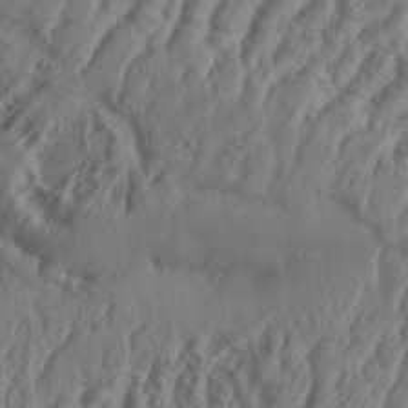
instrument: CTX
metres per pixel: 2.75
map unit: Aa
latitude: 33.5938
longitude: -136.2712
